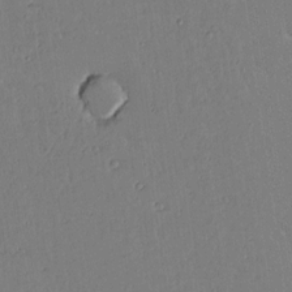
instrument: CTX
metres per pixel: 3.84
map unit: lAvf
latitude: 14.5357
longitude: -127.1214
